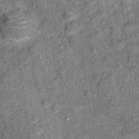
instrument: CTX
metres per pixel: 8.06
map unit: Ht
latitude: 11.6127
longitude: -38.2711
